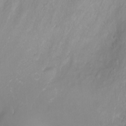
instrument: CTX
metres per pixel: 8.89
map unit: Nhu
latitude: -8.1228
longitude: -72.5924
